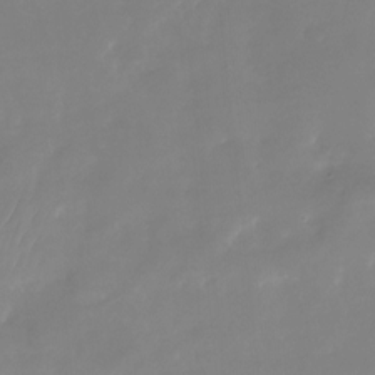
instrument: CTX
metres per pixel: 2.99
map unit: Nhu
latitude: -24.9353
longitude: -69.5560
